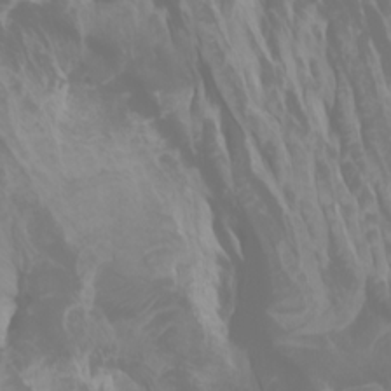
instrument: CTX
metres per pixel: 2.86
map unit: Htu
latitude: -0.5574
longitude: -76.6301
